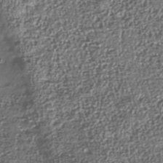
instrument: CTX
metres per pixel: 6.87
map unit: Nhu
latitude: -41.2943
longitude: -86.0822
